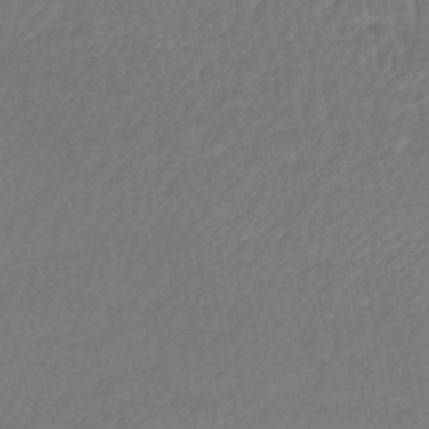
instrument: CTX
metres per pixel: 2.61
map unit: lHb
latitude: -42.2172
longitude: 66.1039
